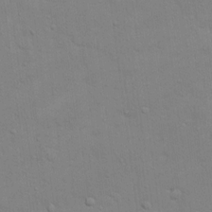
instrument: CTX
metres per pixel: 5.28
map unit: eHh
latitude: 16.2712
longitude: -66.6112
